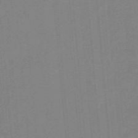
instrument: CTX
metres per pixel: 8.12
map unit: eHb
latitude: -44.1795
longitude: 87.5399
